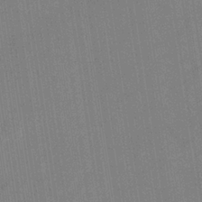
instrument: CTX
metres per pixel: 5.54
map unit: eHb
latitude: -35.2943
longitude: 73.8044
